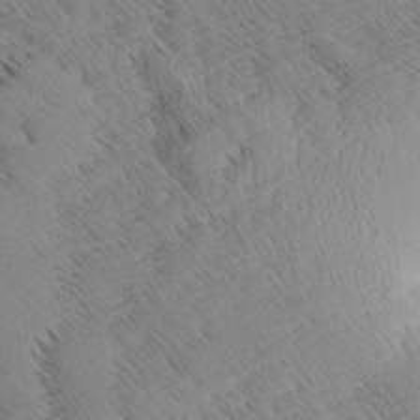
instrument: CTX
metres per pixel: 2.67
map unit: Aa
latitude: 8.5735
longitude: -140.2711
